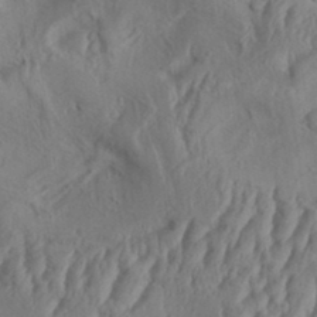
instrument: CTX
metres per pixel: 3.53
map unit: Aa
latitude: 34.4034
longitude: -136.5924
